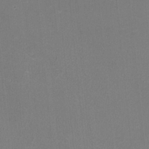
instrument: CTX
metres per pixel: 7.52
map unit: HNhu
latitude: -2.2739
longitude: -1.4048
